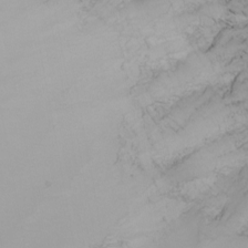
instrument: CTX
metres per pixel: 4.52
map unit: Nhu
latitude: -4.5007
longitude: -90.0444
